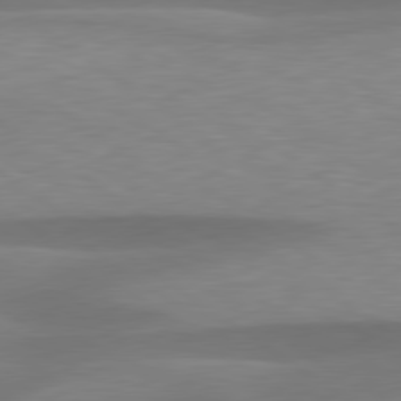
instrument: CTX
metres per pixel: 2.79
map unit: lApd
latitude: 79.4994
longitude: -94.5546
